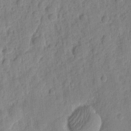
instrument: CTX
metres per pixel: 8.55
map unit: eHh
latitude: 7.9717
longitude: -74.8380
